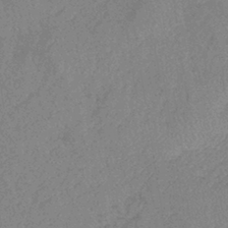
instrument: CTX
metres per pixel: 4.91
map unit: eHb
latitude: -40.0283
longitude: 77.1998
